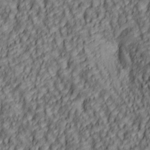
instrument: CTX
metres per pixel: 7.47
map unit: lAa
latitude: 5.5749
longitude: -116.6113
